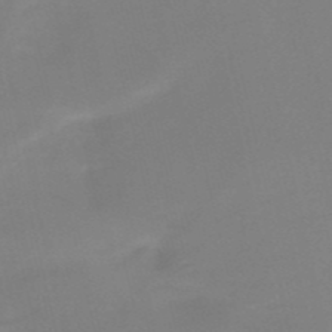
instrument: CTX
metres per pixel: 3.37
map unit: HNb
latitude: -51.5399
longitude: -46.1200
